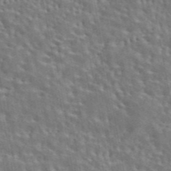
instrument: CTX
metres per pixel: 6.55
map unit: eAb
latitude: 43.7639
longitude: 113.3699
